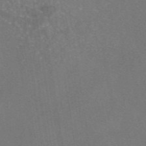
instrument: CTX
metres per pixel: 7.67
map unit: eAb
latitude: 46.5924
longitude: 111.5021
